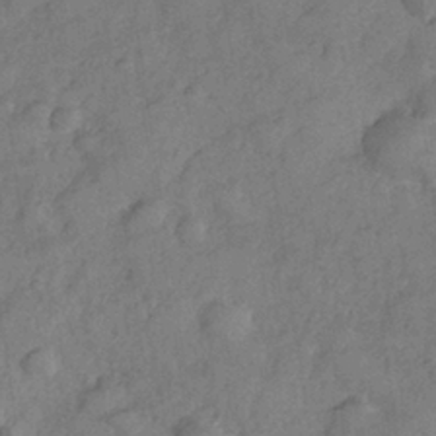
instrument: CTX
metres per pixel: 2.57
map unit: Nhe
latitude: -36.5007
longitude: -177.0836
